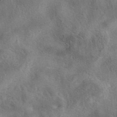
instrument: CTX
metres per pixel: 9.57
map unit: eAb
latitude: 40.8569
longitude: 107.5966
